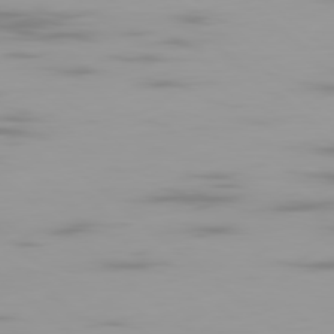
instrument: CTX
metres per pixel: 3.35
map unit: Ap
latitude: -79.6344
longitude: -69.4427
